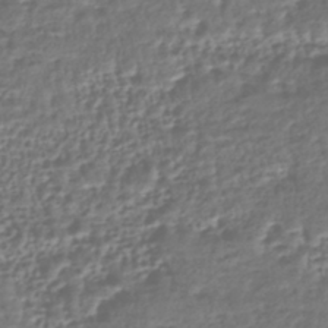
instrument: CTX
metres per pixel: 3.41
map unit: HNhu
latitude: -43.5966
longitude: 107.1998
